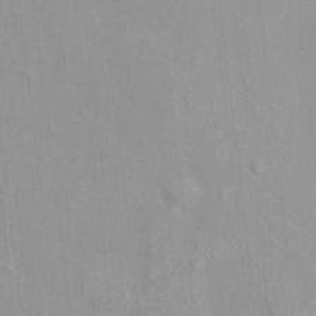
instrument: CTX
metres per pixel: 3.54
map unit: HNhu
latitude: 6.6868
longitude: -1.7260
